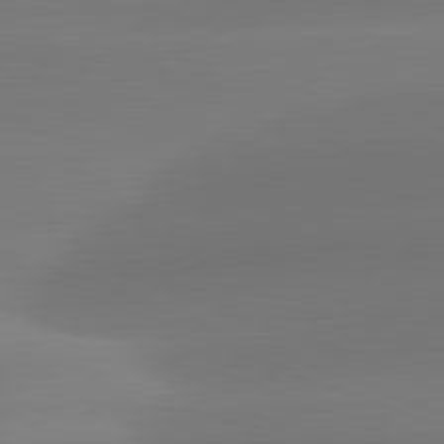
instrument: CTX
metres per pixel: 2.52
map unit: lApd
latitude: 81.6883
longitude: -162.4223
